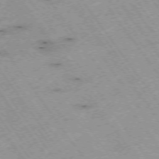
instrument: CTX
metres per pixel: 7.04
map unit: Hpe
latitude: -74.5007
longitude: 2.1794
